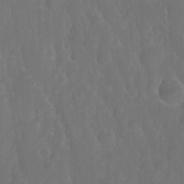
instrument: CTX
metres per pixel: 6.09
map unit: Nhu
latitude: 24.0822
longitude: -63.7639
